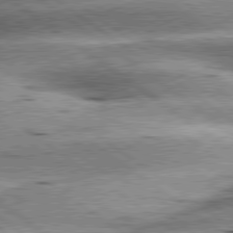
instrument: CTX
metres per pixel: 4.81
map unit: lApd
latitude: 79.8584
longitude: -140.4978
